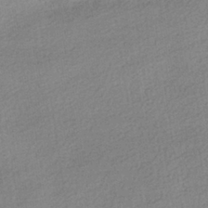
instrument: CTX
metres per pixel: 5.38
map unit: HNhu
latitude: -40.7841
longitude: 96.1228
